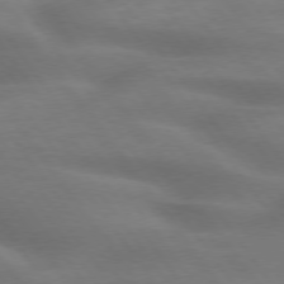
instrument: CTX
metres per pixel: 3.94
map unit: lApd
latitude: 75.2348
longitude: -59.5749
